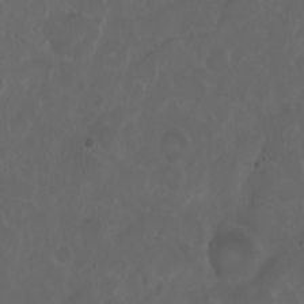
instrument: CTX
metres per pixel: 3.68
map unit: eHh
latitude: 0.7624
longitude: -54.4601
